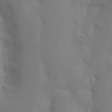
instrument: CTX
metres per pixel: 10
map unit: Nhu
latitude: 19.9339
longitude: -73.3671
